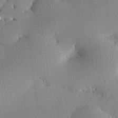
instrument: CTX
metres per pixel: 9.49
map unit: eHh
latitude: 23.9150
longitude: -91.0081
